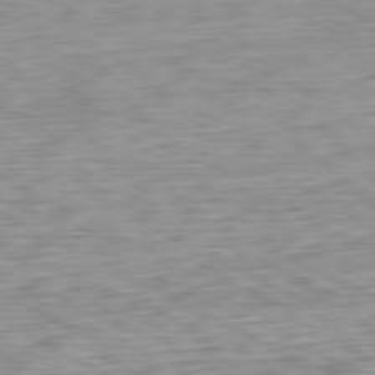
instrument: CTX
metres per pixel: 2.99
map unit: Ap
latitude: -81.6344
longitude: -67.8016
